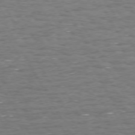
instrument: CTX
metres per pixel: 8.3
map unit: Hpe
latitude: 72.4223
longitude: -123.2915
